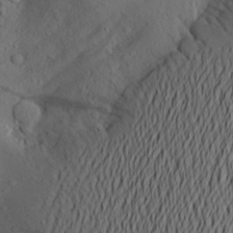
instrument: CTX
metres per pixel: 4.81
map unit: Aa
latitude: 23.1025
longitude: -145.7260
